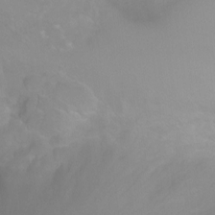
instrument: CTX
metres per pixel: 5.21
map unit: Ht
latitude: -0.5385
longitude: -18.0822
